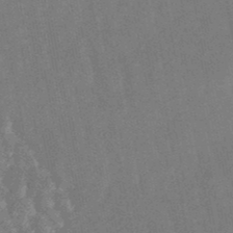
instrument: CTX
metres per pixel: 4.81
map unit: lHb
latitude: -47.3131
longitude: 78.6707
